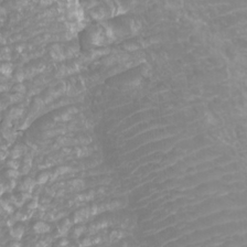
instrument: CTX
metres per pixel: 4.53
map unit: Htu
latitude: -10.7652
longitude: -74.6113
